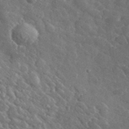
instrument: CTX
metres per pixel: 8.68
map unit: lHvf
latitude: 36.9325
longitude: -89.9151
